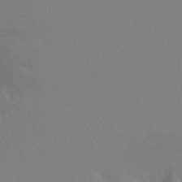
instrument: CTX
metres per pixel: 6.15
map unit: Ht
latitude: -8.2739
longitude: -33.0458
